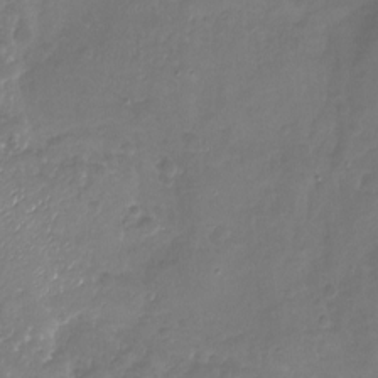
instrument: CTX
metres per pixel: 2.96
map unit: Nhu
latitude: -18.9353
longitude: -57.9906
